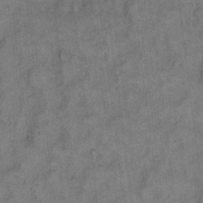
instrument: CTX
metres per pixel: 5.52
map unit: eHh
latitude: 10.6113
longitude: -63.7072
